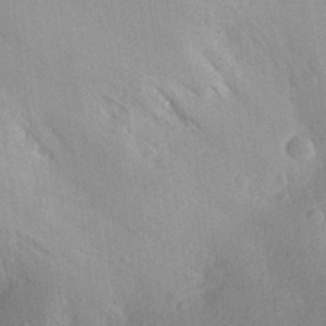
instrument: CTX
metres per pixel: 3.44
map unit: Aa
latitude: 29.1970
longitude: -144.1200
